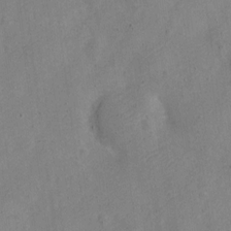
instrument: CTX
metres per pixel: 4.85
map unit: Nve
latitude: -24.0661
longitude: 107.2754
